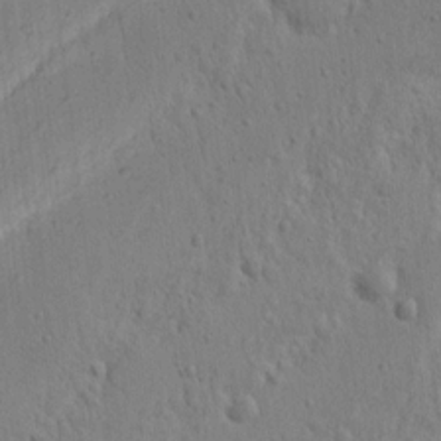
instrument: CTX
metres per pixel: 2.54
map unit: Nhu
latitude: 15.5749
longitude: -75.1970
